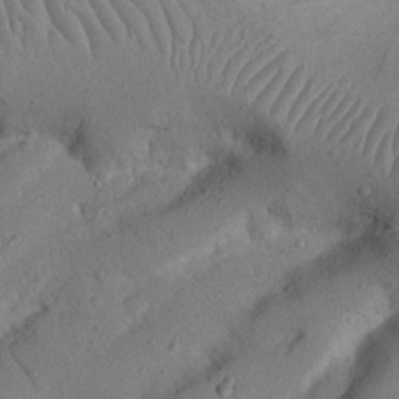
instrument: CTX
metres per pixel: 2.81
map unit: Nhu
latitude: 22.7624
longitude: -74.4034
